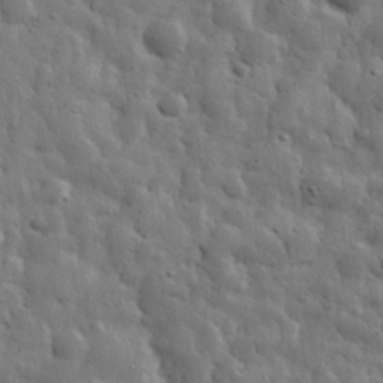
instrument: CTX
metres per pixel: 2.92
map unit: eHh
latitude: 31.8206
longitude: -73.4049
